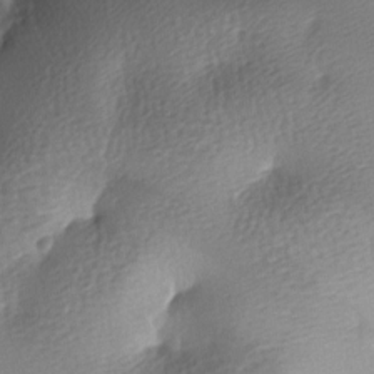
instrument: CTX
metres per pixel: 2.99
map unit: lAa
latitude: -8.4251
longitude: -127.1970
